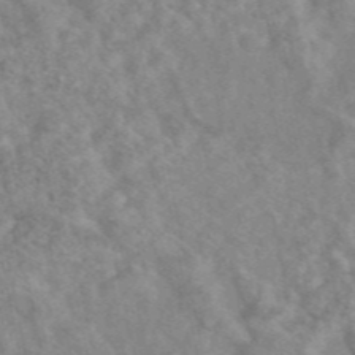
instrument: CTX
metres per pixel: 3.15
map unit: eAb
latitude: 47.5938
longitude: 119.5966
